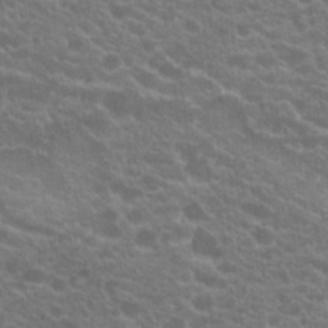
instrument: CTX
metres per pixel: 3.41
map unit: Hto
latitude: 20.3090
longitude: -36.0255
